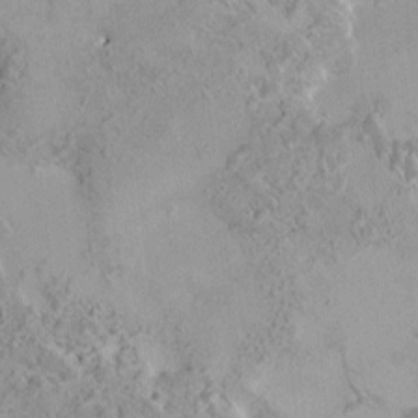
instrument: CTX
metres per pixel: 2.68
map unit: HNhu
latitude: 5.2915
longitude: 3.6910
